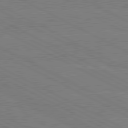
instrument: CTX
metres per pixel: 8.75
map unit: lApd
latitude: 80.7813
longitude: -127.7450
